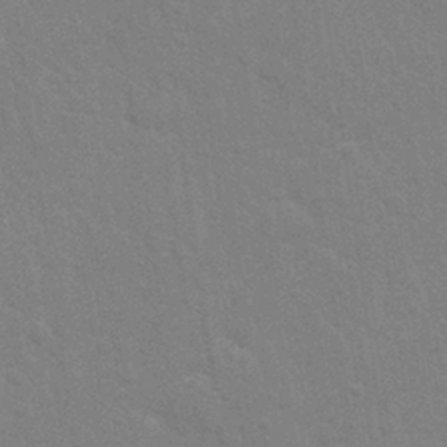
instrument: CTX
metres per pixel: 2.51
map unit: Nhu
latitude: 28.1389
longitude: -64.1578
